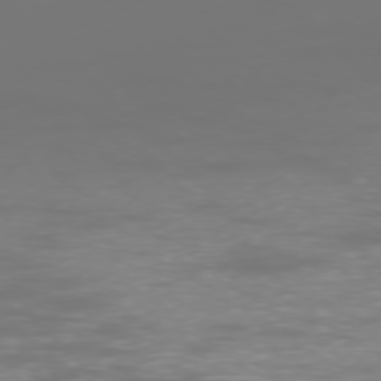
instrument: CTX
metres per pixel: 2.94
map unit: Ap
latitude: -76.9731
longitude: -62.3468
